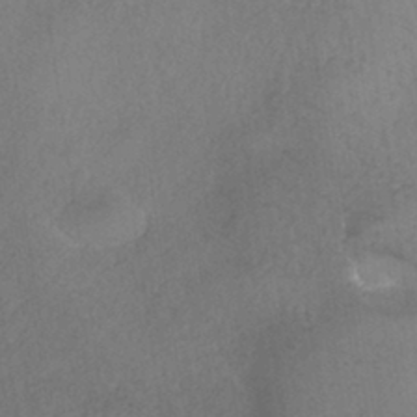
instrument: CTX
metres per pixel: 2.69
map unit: HNhu
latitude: -42.4062
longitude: 102.7652
